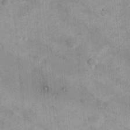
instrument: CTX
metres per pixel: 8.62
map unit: Nhu
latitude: 7.5371
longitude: -23.3671
